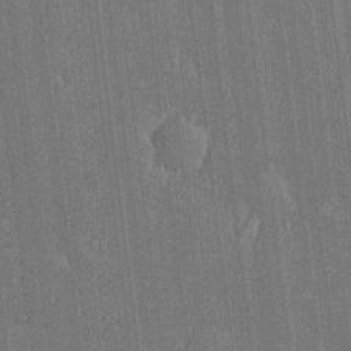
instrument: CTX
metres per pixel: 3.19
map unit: Htu
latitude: -6.8597
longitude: 176.2173
